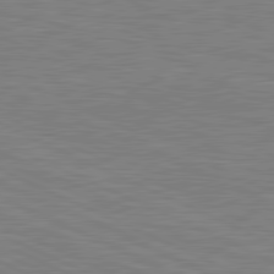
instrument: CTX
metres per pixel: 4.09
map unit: lApd
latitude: 81.1214
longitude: -170.7246
